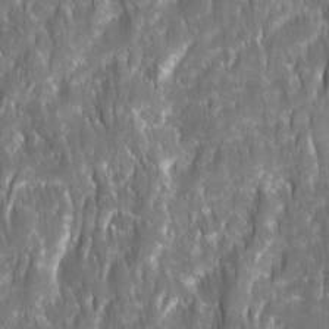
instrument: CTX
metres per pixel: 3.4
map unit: Ave
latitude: 15.8206
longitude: -134.0822
